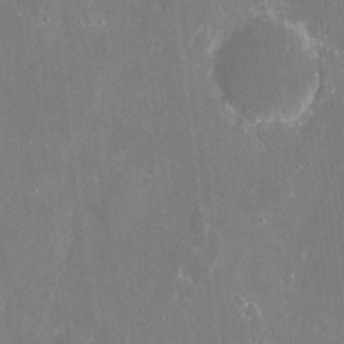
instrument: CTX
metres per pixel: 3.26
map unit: eHh
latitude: 8.5168
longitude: -70.5923
